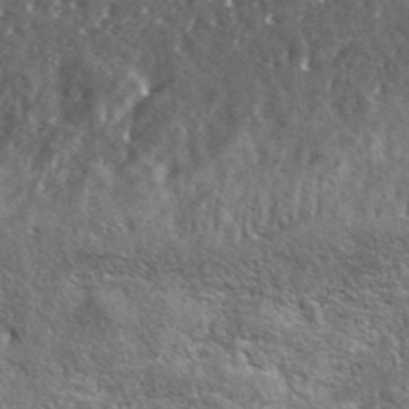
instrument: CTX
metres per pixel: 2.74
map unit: lHvf
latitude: 41.8016
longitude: -88.5168
